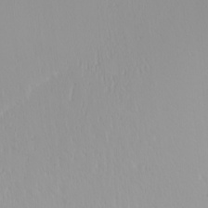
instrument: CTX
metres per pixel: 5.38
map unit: Nhu
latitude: -5.0864
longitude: -92.0633
